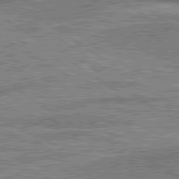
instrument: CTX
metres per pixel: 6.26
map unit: lApd
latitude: 79.8961
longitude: 175.6343
